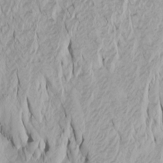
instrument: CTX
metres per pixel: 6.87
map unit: Htu
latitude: -7.0864
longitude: -67.2537
